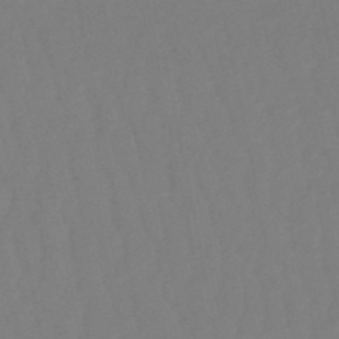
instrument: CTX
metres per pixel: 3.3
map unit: eHb
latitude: -50.4629
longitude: 77.1998
